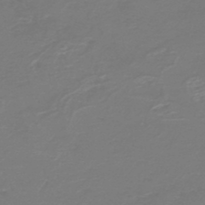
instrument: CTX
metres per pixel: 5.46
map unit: HNb
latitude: -47.0486
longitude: 52.8408
